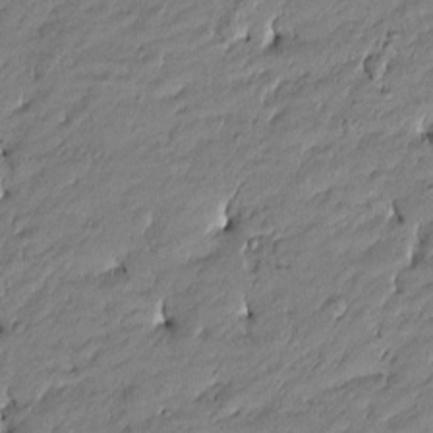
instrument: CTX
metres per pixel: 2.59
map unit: Htu
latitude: -5.4643
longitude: 177.0864
